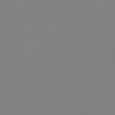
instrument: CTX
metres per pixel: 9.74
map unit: eHh
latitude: -5.9556
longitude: -80.7624
